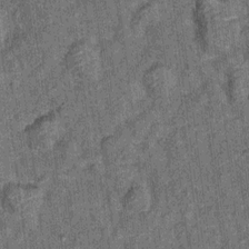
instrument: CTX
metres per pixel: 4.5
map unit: Ht
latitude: 8.0822
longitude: -37.6883
